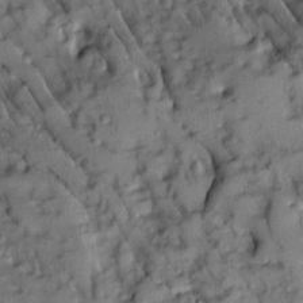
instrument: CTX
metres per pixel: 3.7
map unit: Ave
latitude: 8.8947
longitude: -103.0458
